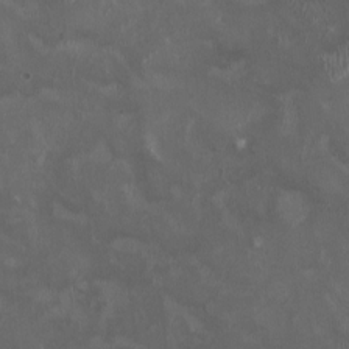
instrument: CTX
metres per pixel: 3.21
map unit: HNhu
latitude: 0.1200
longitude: -3.7071
